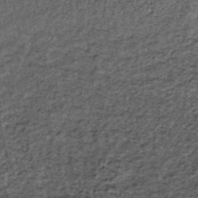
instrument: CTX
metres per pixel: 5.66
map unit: lHb
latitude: -39.1242
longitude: 66.2929
